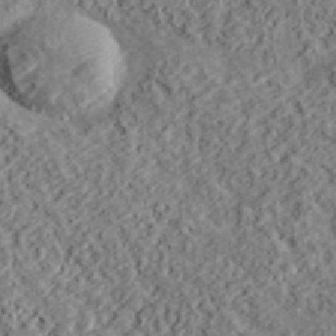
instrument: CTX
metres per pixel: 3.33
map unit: lHvf
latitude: 38.6112
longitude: -88.2523
